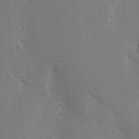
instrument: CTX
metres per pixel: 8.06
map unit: Nhu
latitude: 16.3845
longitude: -78.1389
